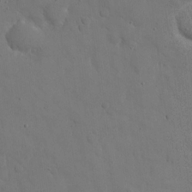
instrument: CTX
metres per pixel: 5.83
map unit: eHh
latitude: 21.8395
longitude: -62.8758
